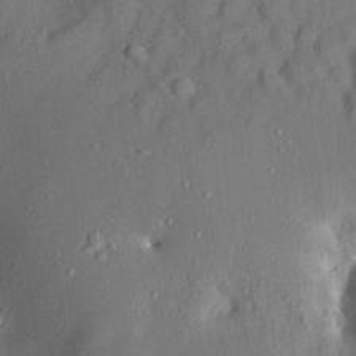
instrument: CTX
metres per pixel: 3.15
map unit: Aa
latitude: 13.0459
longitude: -140.3089
